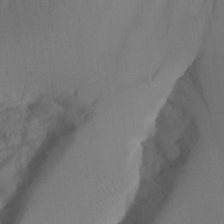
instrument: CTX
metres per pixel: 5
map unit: Aa
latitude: 24.9324
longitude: -131.8395
